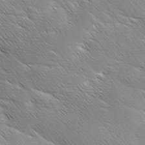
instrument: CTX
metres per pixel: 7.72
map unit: Ave
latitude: 1.7449
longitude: -114.2333
